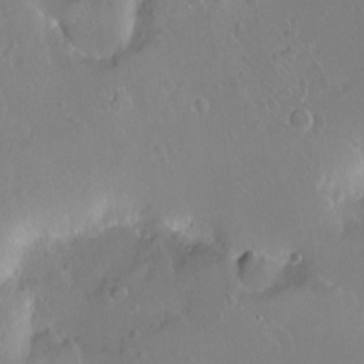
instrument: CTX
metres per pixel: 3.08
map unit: Ht
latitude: -8.1606
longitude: -36.4790
